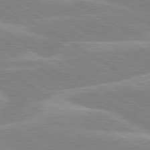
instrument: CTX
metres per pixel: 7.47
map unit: lApd
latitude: 80.0633
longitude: -123.0081
